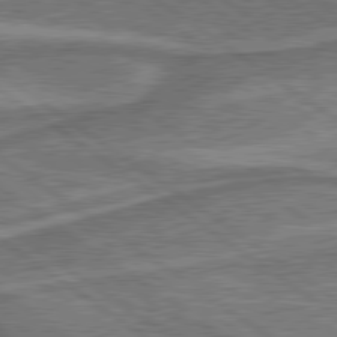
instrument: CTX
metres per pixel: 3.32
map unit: lApd
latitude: 79.8961
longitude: 174.1038
